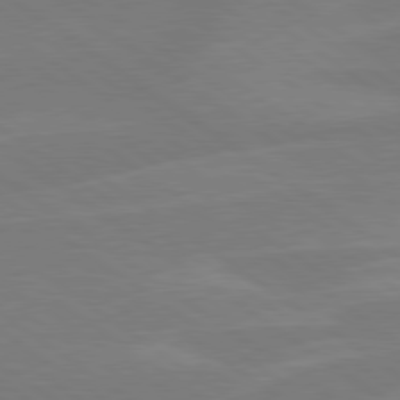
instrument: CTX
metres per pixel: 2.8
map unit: Hpe
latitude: 79.2537
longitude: -125.2159
